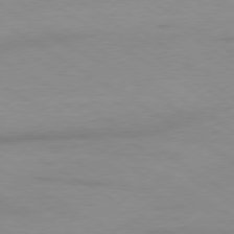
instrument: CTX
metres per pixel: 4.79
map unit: Ap
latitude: -76.2739
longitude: -76.2900
